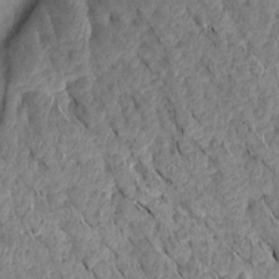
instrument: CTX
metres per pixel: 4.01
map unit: Aa
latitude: 15.4427
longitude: -146.6869
